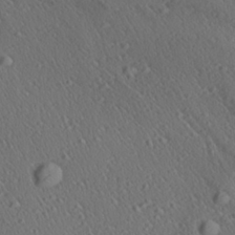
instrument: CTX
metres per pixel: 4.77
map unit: Aa
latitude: 27.4427
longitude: -137.0837
